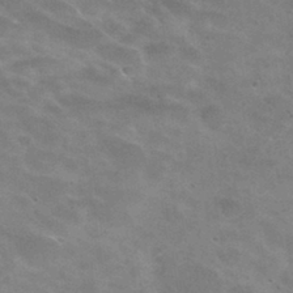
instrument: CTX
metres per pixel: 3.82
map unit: Hto
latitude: 30.5546
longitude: -47.4049
